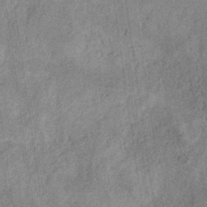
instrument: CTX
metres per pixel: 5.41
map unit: HNb
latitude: -32.0850
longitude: 59.8422
